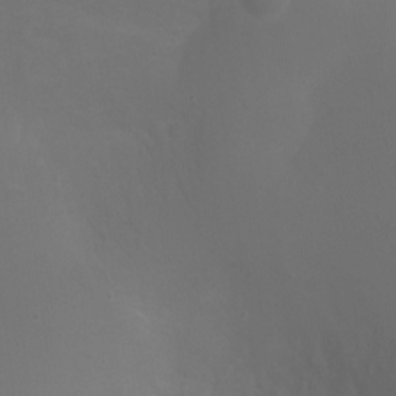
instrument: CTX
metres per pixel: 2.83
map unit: Ht
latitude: -1.1809
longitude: -46.1578
